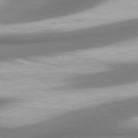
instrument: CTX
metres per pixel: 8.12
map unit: lApd
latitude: 80.2711
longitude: 179.8044
